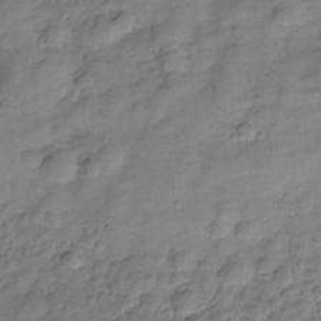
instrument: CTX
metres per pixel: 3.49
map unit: Hve
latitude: -29.2943
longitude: 94.3495
